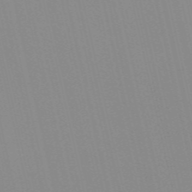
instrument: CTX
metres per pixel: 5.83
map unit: Nve
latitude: -57.5399
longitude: 60.5385
